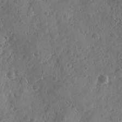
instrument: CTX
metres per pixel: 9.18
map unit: Ave
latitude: -10.0661
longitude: -118.7435
